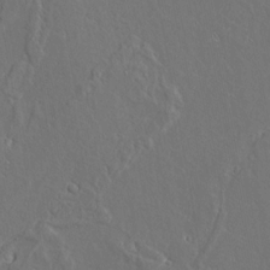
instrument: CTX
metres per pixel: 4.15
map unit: Aa
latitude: 9.2348
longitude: -132.3467
